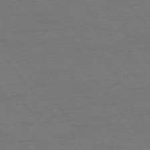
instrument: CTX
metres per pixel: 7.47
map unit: Ap
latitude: -76.2550
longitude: -88.4412
